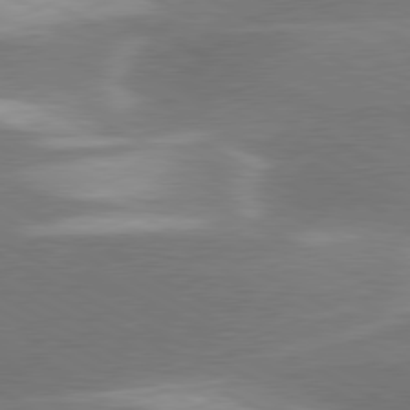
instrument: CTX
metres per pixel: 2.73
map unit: lApd
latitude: 79.6883
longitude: -116.2523
